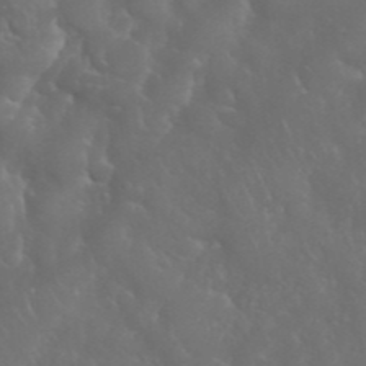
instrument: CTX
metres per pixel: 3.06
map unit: Nhu
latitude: 28.0822
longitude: -66.3467
